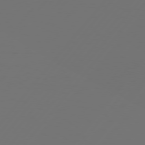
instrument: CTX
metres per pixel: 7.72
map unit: Hpe
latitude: 76.2333
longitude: -138.9136
